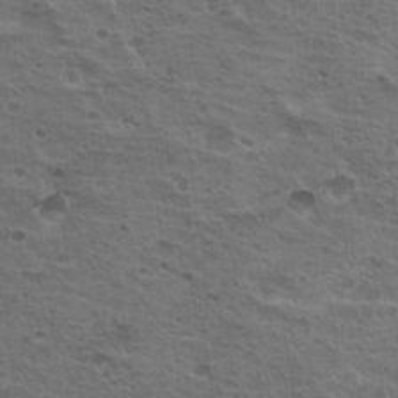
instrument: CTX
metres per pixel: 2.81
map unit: Hto
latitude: 18.7624
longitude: -32.0255
